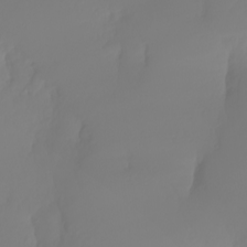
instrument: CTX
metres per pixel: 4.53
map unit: Nhu
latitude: -5.7288
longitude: -94.2712
